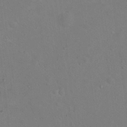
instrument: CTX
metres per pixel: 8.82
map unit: Nhu
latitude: 14.0822
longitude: -36.6113
